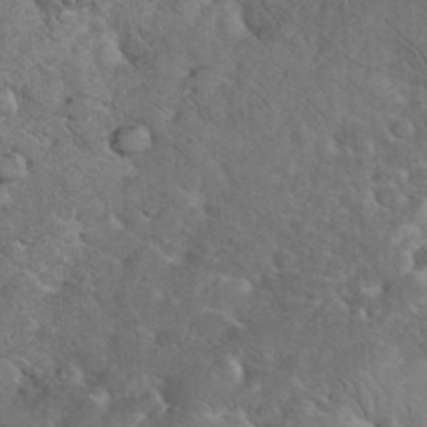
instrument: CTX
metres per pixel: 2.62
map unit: eHh
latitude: 36.0255
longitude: -65.0269
